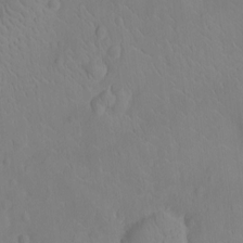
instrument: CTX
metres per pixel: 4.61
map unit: Ht
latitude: -12.5952
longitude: -24.7057
